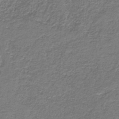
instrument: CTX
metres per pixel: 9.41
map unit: HNb
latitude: -37.7666
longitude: 51.0297
